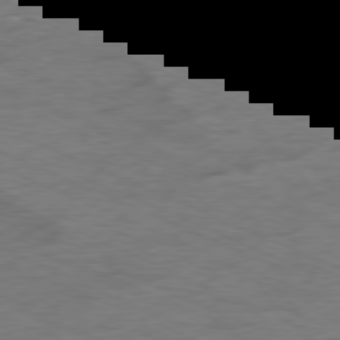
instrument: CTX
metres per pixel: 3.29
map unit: Ap
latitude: -80.3307
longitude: -91.5560
